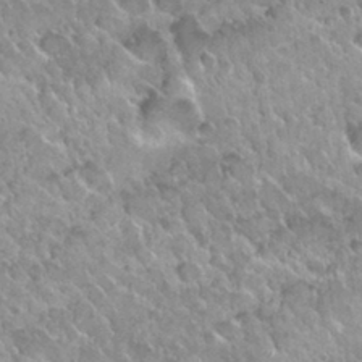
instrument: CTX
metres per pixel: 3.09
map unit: Nhu
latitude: 30.1011
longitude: -54.4601
